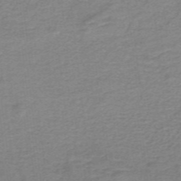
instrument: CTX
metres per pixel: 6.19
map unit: lHb
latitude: -40.4062
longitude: 54.1795
